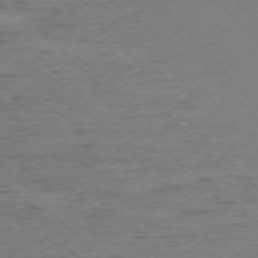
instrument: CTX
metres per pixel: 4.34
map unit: Ap
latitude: -76.6518
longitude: -86.8191
